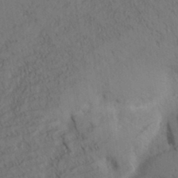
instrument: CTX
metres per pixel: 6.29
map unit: Aa
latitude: 30.5924
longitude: -140.6679
